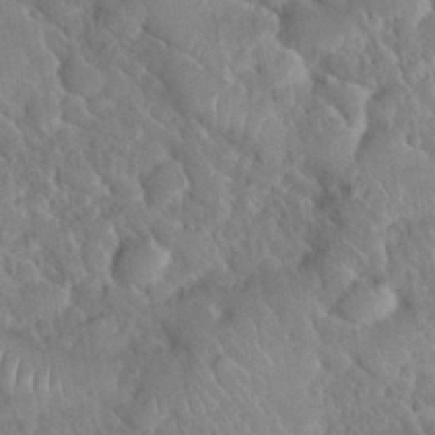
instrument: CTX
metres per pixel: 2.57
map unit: Nhu
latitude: 30.6302
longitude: -51.4048
